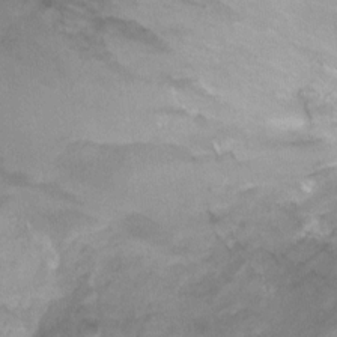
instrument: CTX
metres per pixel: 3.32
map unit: Ht
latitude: -1.4266
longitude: -20.3656
